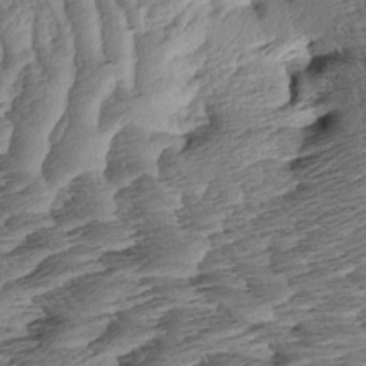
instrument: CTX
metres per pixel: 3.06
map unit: Aa
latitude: 8.5168
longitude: -134.1577
